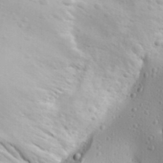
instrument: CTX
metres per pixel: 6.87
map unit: Aa
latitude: 29.5371
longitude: -139.0647
